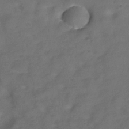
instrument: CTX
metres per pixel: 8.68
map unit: Hve
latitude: -30.6140
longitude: 92.4062
